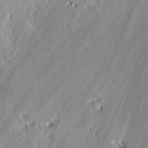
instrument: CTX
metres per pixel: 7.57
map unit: lAvf
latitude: 0.1011
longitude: -107.7261
